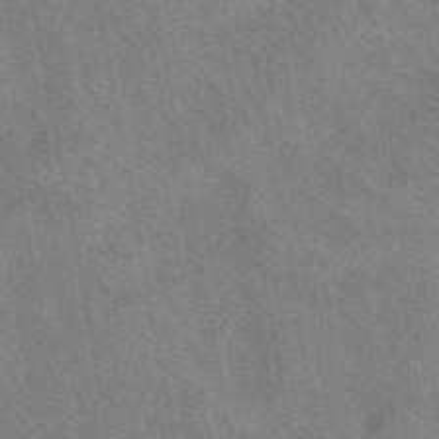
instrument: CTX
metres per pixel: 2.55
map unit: eAb
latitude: 48.4412
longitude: 112.8975
